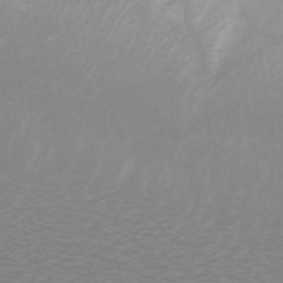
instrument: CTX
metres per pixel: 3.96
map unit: ANa
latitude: 44.5546
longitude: 29.3510
